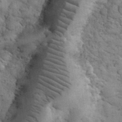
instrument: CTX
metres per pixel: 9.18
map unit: eHh
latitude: 32.6490
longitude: -67.9906
